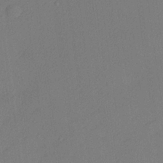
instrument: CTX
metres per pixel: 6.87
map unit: lHvf
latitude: 24.8946
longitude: 140.5196
